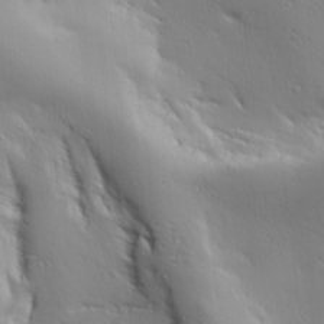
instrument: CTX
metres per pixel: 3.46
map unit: Ave
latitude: 19.9717
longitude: -138.0822
